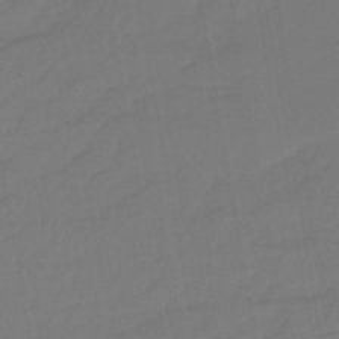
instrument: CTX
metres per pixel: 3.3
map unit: lHb
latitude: -42.9163
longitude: 74.1417
